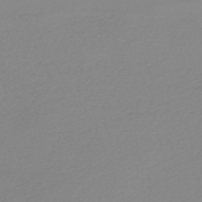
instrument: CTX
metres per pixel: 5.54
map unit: lHb
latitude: -45.2376
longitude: 79.1242
